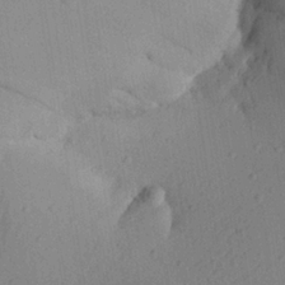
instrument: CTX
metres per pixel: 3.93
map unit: Aa
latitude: 22.1578
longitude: -141.7449
